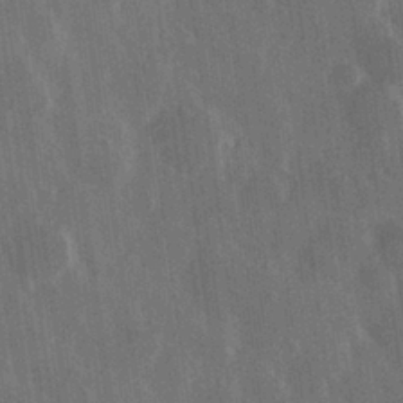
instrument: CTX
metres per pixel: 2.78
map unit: Hve
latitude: 28.6490
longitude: 147.5021
